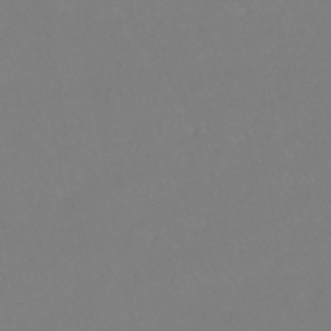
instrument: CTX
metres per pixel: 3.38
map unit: lHb
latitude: -41.8233
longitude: 65.0487
